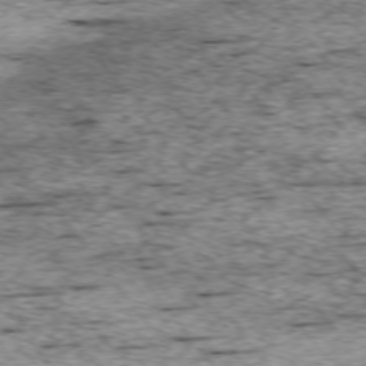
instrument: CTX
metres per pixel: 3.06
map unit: Ap
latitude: -74.9353
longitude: -87.1970
